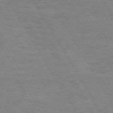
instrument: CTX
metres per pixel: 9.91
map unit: Hpe
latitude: 72.1011
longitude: -123.4615
